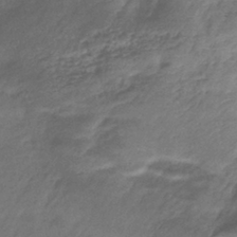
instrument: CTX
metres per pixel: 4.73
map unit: lHb
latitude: -38.8975
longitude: 75.2187
